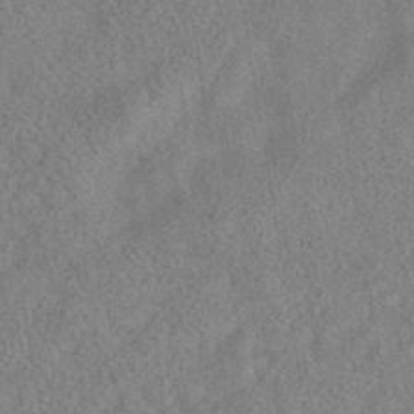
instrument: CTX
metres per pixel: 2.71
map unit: HNhu
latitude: -39.7856
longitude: 100.7274
